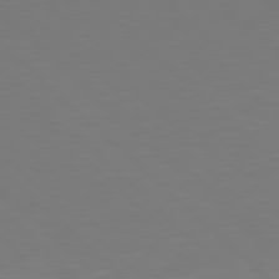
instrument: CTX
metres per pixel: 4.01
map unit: Hpe
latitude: 78.0444
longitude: -169.9717
